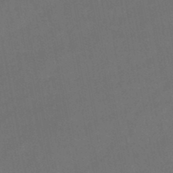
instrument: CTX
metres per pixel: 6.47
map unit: lHb
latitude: -47.2943
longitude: 62.2928
